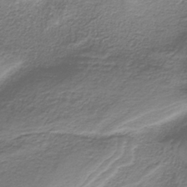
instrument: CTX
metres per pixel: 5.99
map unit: HNb
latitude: -37.5210
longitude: 53.7855
